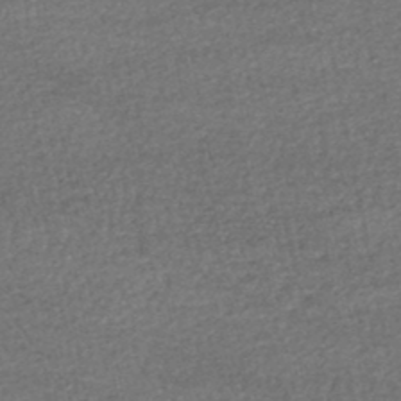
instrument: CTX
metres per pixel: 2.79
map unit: HNhu
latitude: -48.1984
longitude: 103.1053
